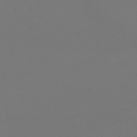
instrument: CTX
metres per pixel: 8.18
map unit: HNhu
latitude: -42.2550
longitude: 94.1416
